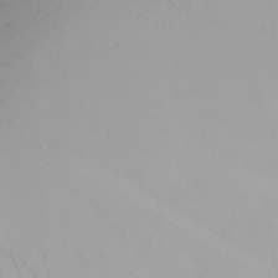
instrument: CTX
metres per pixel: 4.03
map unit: Nhu
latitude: -4.0472
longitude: -84.1578
